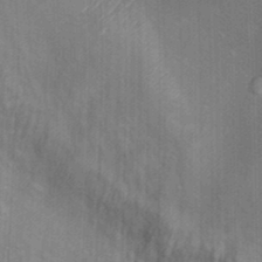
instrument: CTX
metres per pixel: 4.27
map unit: Hto
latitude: 12.1389
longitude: -36.0822
